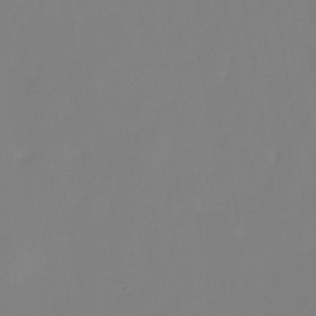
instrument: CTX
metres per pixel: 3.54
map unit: HNhu
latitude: -27.7855
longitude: 74.1795
